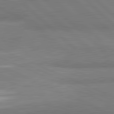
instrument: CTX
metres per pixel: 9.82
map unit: lApd
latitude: 82.0822
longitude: 162.0661
